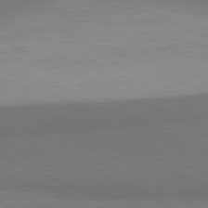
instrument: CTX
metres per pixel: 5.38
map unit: lApd
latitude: 81.4237
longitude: 156.7841
